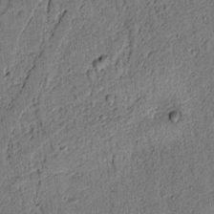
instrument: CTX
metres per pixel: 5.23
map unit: lAvf
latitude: 4.0633
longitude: 168.5384
